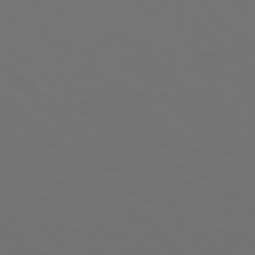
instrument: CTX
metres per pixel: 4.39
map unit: Hpe
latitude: 77.9339
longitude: -170.0255
